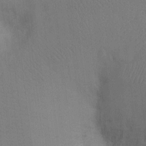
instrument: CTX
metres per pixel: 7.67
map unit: Ht
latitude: -7.8422
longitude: -34.0822
